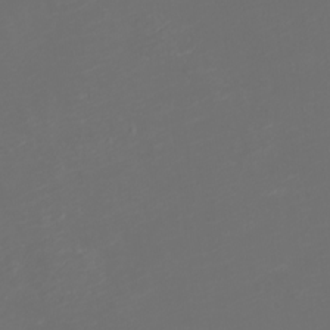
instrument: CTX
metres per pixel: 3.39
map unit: eHh
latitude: -1.3888
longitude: -78.7435
